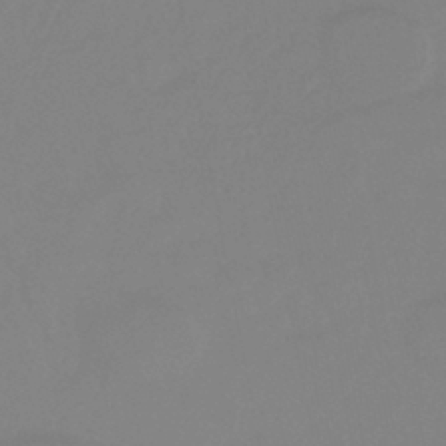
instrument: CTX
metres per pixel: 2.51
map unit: lHb
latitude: -42.3684
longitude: 75.4833
